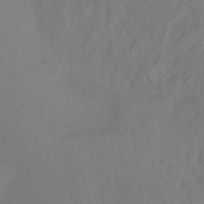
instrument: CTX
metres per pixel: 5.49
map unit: Nhu
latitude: -7.9367
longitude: -44.0822
